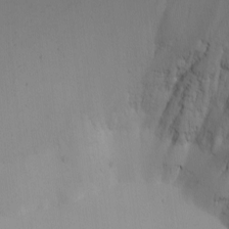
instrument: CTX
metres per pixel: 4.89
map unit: Nhu
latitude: -4.7841
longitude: -83.4237
